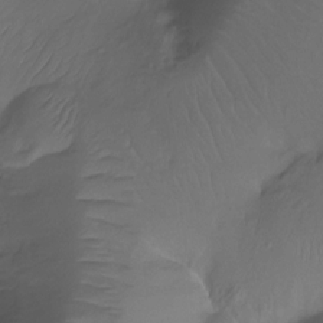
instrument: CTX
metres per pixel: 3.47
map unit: Ht
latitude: -11.7856
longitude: -45.0269
